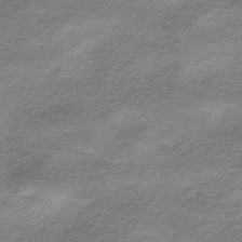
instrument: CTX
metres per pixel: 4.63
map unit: HNhu
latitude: -40.8030
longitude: 109.2187
